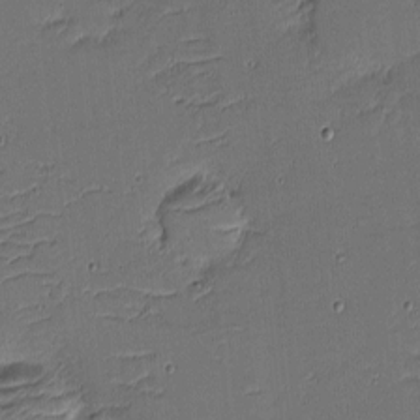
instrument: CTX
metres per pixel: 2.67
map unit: eHh
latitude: -3.9367
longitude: -82.1766
